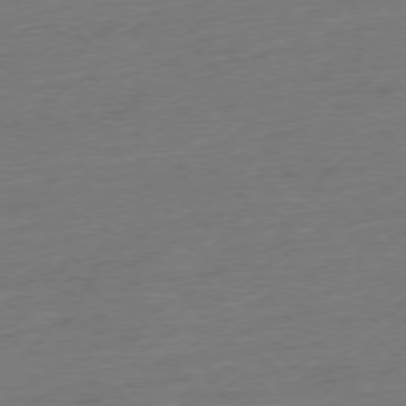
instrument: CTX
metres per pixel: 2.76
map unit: Hpe
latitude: -77.1242
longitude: -13.3482
